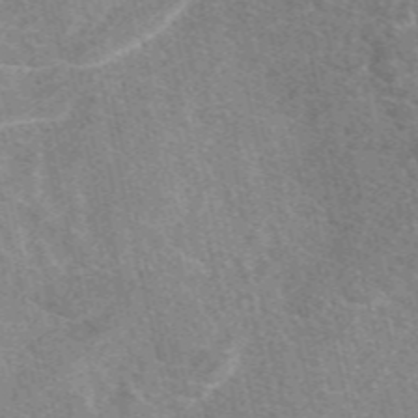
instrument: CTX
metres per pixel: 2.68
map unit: eAb
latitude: 47.8017
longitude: 118.9542
